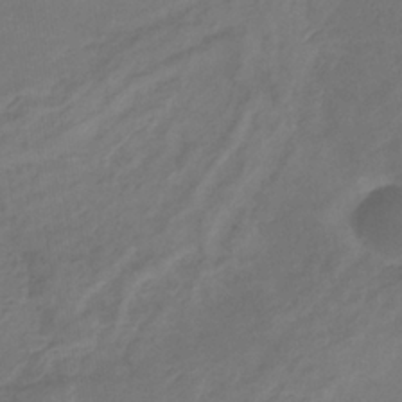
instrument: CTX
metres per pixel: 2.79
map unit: eHb
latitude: -33.4455
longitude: 72.3117
